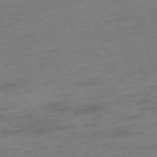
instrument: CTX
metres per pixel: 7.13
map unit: Hpe
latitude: -76.6896
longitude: -12.3090
